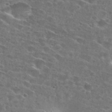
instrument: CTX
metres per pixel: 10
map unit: Hto
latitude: 27.1970
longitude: -46.2145
